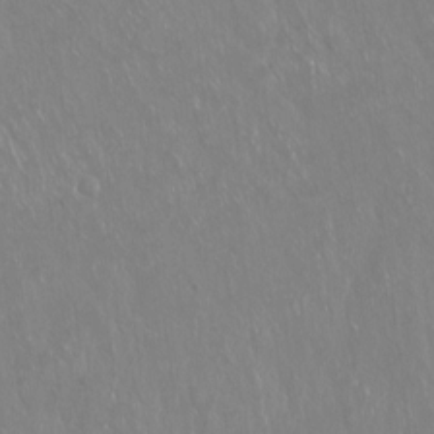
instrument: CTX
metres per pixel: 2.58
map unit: Hto
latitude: -14.0850
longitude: -42.5735
